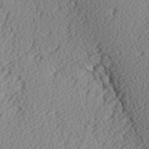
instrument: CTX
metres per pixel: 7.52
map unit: Hve
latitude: 3.3670
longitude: -123.6505
